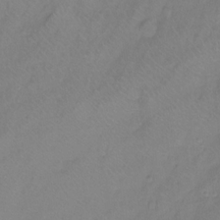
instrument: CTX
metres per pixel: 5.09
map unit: Ht
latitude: -10.5574
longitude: -39.1214
